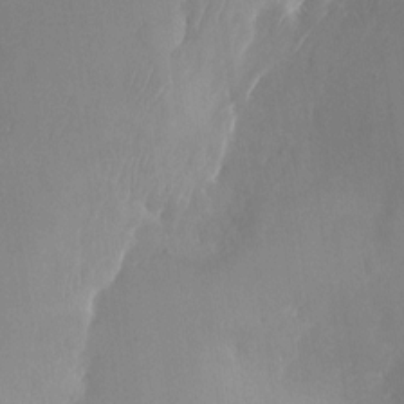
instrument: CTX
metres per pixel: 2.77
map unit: Nhu
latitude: -24.2172
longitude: -70.5923
